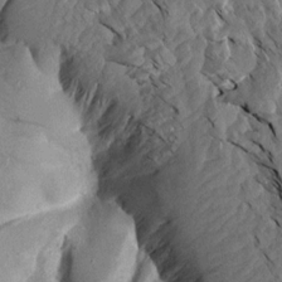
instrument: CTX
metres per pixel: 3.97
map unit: Aa
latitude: 14.0444
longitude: -140.4034
